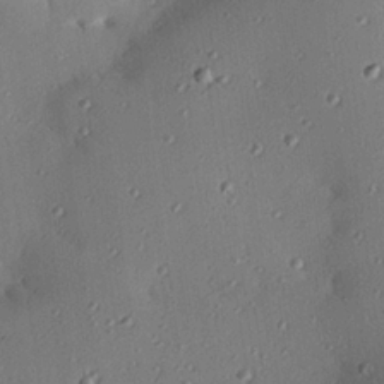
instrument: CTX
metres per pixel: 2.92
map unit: eHh
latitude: 23.6505
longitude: -90.9892
